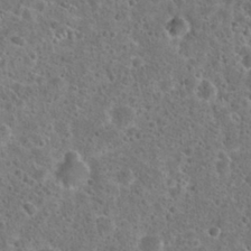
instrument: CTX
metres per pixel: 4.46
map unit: Hto
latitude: 23.3671
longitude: -48.0822
